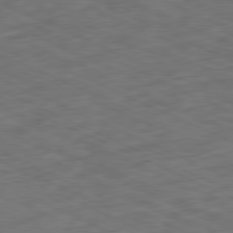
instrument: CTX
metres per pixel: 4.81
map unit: Ap
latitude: -81.2943
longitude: -83.5182
